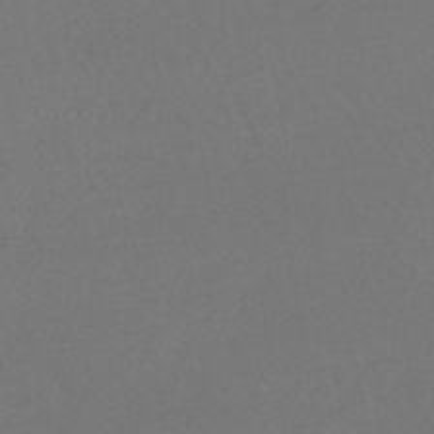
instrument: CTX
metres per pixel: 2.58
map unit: lHb
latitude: -43.4265
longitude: 73.6911
